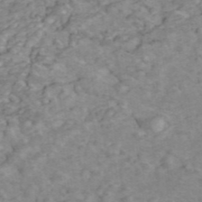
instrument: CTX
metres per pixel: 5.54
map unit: ANa
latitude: 45.7072
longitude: 22.3684
